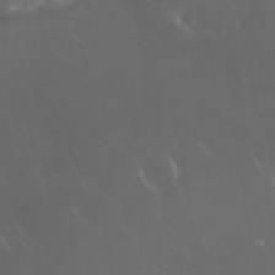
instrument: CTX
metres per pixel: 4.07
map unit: Nhu
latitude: 30.3845
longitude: -58.2900
